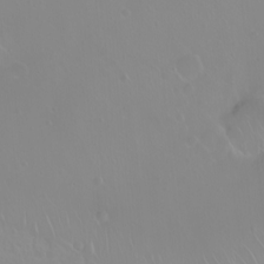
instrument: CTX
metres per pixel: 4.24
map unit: eHh
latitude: 1.5371
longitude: -54.8947
